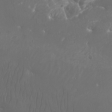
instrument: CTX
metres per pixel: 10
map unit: Htu
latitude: -6.6707
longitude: -75.8961
